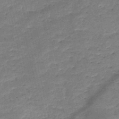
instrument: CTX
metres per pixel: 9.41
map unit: HNb
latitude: -50.3117
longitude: -41.2159
